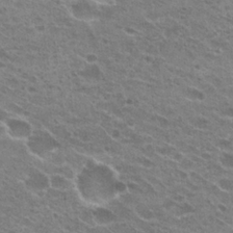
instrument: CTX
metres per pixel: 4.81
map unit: Hto
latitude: 23.4993
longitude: -41.4237
